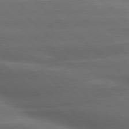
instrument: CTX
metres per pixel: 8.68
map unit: lApd
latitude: 79.2348
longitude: -117.1025
